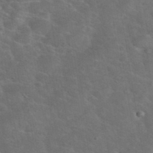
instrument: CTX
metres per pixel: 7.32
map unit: eHh
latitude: 38.1200
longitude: -65.5182
